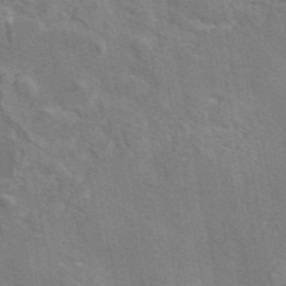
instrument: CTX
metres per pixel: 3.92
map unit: eAb
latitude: 45.2726
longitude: 109.8611
